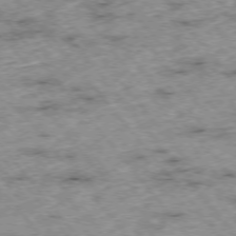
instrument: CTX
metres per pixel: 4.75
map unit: Hpe
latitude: -75.9556
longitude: -18.5168
